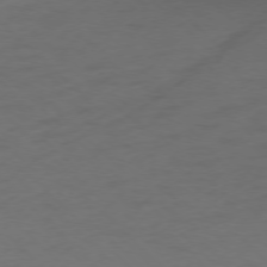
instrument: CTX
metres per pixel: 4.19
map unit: Ap
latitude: -77.2376
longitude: -70.5923
